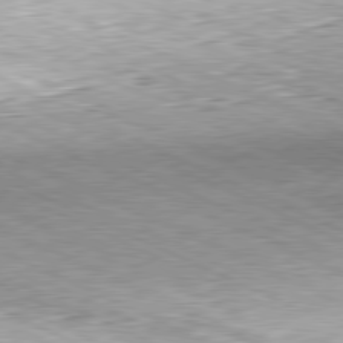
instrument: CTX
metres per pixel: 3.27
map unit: Hpe
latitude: -81.5588
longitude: 10.9164
